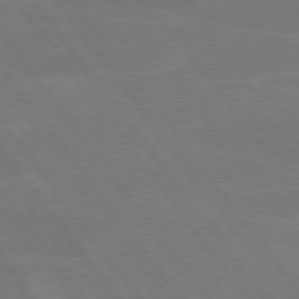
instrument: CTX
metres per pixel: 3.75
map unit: lApd
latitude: 75.2915
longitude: -67.4615
